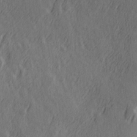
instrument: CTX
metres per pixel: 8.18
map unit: Hve
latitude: 26.1200
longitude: 146.2361
